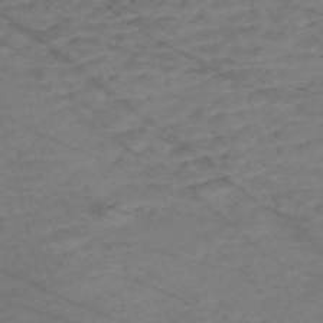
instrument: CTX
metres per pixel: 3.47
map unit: Nve
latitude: -58.8219
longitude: 61.0675
